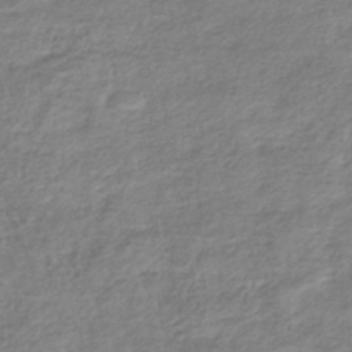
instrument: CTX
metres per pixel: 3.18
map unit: lHb
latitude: -40.4251
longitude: 73.8800
